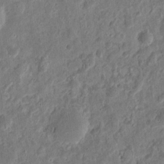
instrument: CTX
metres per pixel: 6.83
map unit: eHh
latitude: 10.4412
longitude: -73.8395
